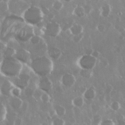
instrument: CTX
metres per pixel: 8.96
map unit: Nhu
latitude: 29.4993
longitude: -60.7813
